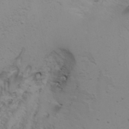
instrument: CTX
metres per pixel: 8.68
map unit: Aa
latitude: -3.3131
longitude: -73.4805
